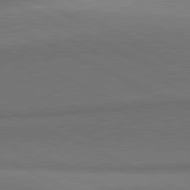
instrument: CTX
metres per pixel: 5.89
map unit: lApd
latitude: 81.4426
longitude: 153.9367
